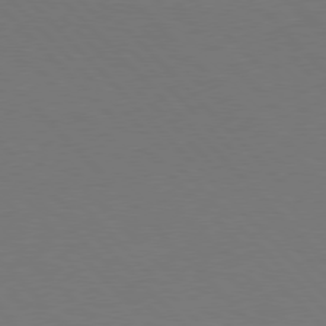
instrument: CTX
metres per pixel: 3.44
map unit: Hpe
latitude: 77.2537
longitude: -125.1214
